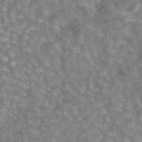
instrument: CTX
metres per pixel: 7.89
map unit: eAb
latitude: 44.9513
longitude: 106.8408
